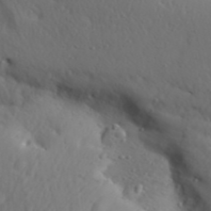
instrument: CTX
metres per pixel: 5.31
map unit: Aa
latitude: 31.3104
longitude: -146.1389
